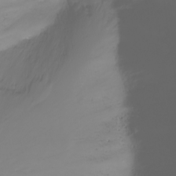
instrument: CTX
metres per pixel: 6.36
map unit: Nhu
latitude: -11.6722
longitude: -64.4412
